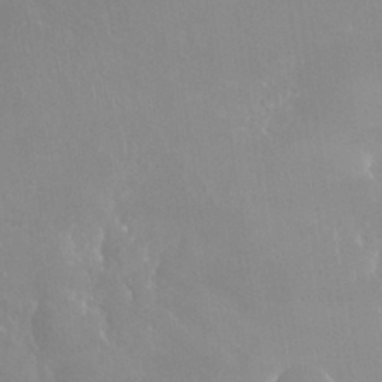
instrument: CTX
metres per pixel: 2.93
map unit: Nhu
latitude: 30.3468
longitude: -57.0458
